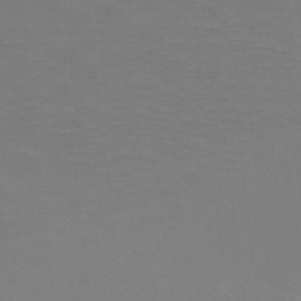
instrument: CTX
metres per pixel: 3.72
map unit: HNb
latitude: -49.5022
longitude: -45.4237
